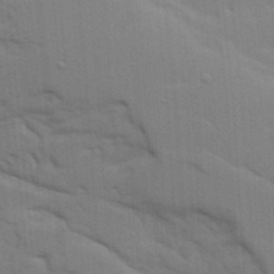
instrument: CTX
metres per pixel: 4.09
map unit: Ave
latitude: 15.6505
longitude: -129.4615
